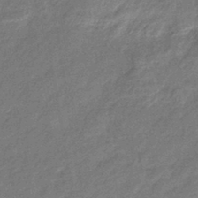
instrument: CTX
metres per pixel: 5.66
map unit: lHb
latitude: -42.1794
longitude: 80.9920
